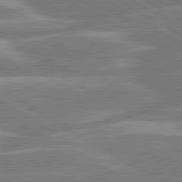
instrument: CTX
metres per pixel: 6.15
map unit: lApd
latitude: 80.4412
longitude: -131.4238
